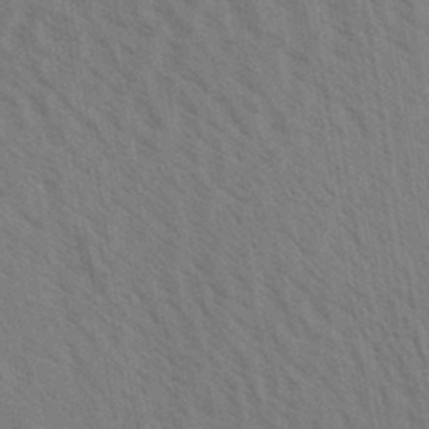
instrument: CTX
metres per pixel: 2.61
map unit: Aa
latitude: 30.9325
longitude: -139.3671
